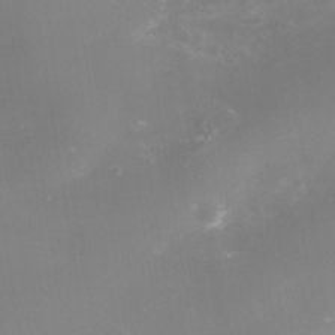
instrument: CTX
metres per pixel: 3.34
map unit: Nhe
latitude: -37.6344
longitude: -112.7246
